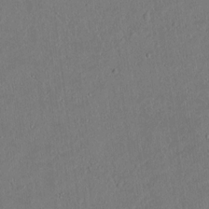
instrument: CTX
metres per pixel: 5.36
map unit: lAvf
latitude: 8.2145
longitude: 168.2550
